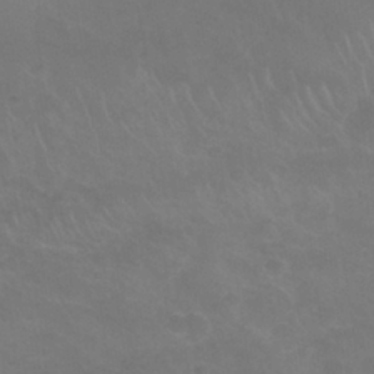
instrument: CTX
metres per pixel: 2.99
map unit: Nhu
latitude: 27.0270
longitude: -54.2900
